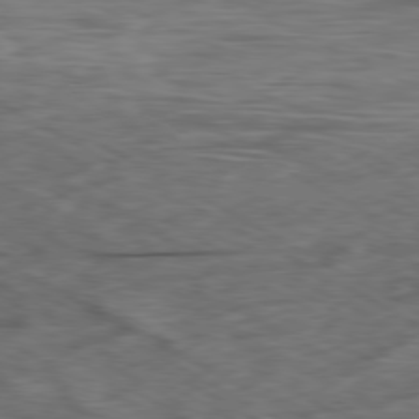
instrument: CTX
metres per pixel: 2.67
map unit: Ap
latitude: -80.2362
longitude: -73.2726
